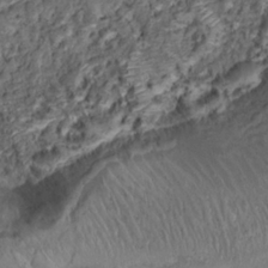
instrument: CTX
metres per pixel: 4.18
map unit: Hto
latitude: 14.1578
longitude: -29.9717
